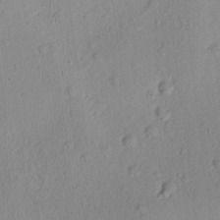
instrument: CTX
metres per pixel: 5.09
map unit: Ave
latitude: -10.3495
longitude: -121.6127
